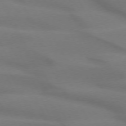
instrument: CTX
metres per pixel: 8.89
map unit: lApd
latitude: 72.5924
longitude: -48.9514
